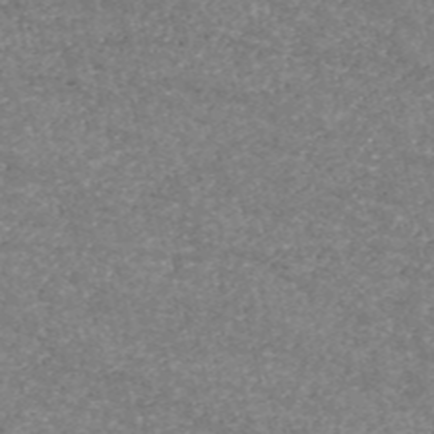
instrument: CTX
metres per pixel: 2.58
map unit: HNb
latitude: -54.2173
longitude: -38.3278
